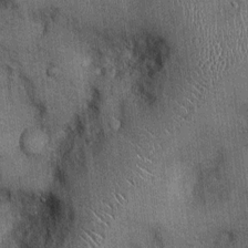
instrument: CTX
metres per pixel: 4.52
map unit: Ht
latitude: -2.5951
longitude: -12.9703
